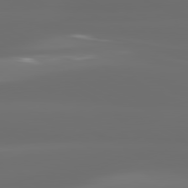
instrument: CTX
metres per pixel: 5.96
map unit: lApd
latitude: 80.8191
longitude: -136.2712
